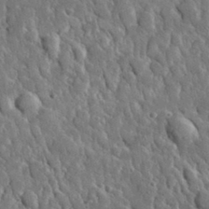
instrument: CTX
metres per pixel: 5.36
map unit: lHvf
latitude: 34.6112
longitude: -87.2915
